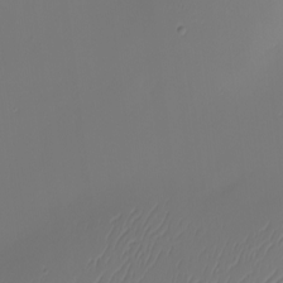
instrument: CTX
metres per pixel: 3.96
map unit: eHh
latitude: -5.0675
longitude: -87.5749
